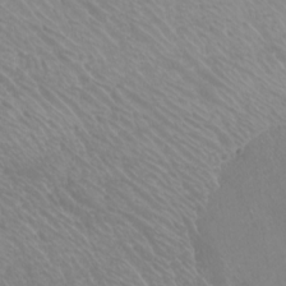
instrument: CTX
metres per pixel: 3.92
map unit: Htu
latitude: -6.4062
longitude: -71.2348
